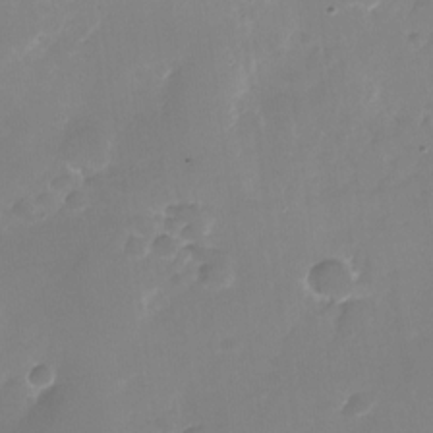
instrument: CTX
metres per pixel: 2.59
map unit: Nhu
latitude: -26.6896
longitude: -71.4993
